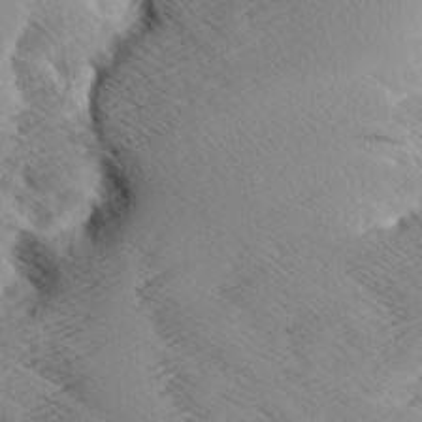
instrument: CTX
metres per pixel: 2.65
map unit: Aa
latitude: 7.8583
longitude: -140.6301
